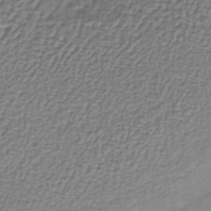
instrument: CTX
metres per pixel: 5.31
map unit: lHb
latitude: -36.9352
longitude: 58.8596
